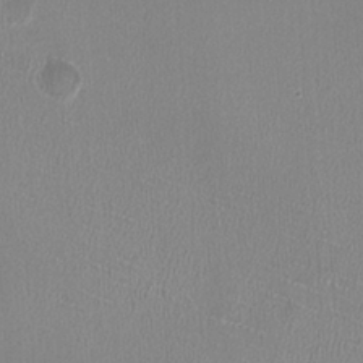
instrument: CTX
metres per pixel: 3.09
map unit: HNhu
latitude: -1.7478
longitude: -1.4804
